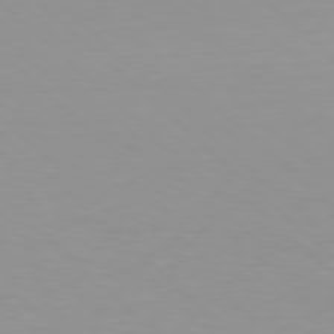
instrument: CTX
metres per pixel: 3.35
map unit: Hpe
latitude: 78.1767
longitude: -168.3090
